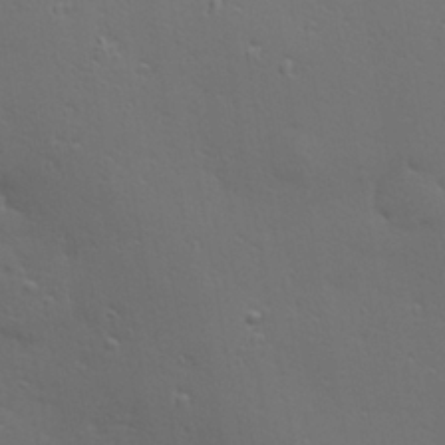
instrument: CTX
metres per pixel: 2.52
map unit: Hve
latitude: 24.7435
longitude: -97.8961
